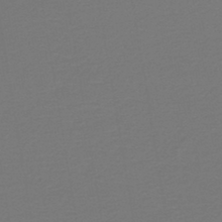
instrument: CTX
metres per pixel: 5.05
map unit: lHb
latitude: -43.2564
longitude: 52.8785
